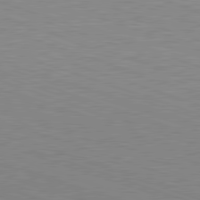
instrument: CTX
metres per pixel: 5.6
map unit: Hpe
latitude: -82.5196
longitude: 6.3495
